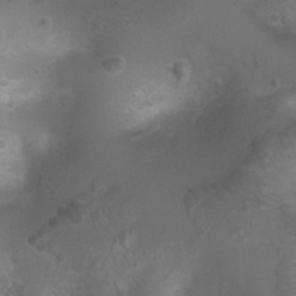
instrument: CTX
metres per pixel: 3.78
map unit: Ht
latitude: 4.3845
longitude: -21.0080
